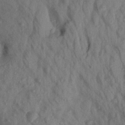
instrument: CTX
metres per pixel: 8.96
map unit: Aa
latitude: 20.5924
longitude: -147.5749
